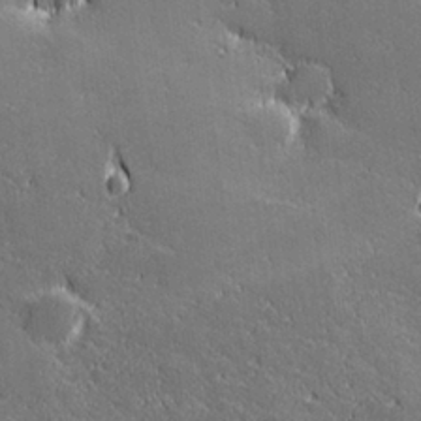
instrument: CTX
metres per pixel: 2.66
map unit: lHvf
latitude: 27.4804
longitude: 141.8422
